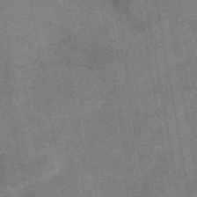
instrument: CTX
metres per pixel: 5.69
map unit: eAb
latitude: 48.1200
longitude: 122.5007
